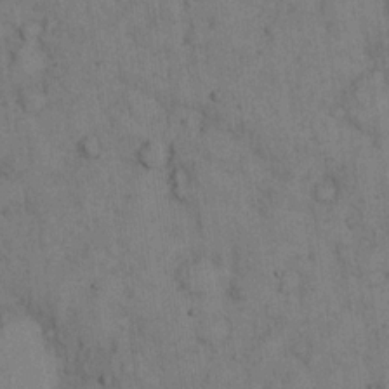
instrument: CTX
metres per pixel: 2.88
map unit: eHh
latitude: 15.7072
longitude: -63.1592
